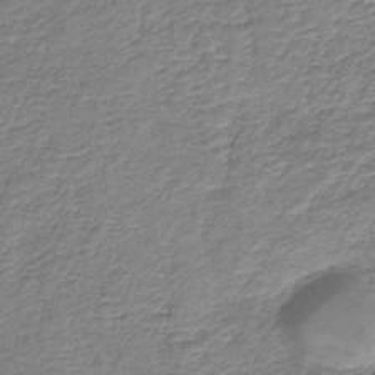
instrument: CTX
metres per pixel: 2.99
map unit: HNb
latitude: -36.3684
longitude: 50.7274
